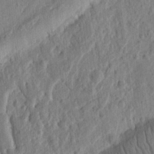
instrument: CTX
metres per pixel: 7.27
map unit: Ht
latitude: 10.6680
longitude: -76.3656
